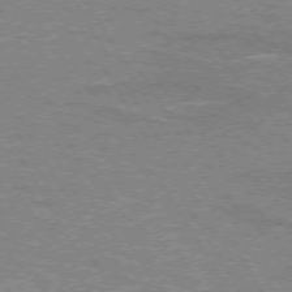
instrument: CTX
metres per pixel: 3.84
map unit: lApd
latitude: 73.1215
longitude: -55.6883
